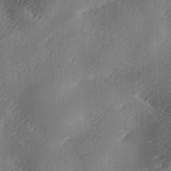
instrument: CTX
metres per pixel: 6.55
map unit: lAa
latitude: -7.5588
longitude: -123.5938
